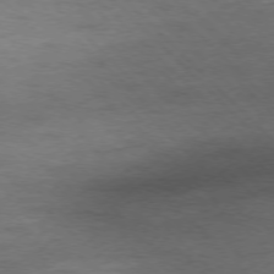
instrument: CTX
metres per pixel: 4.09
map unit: Ap
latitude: -77.5021
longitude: -89.2348
